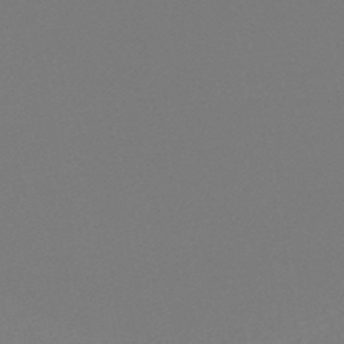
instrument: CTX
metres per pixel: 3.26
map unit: HNhu
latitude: -46.4818
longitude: 98.7085
